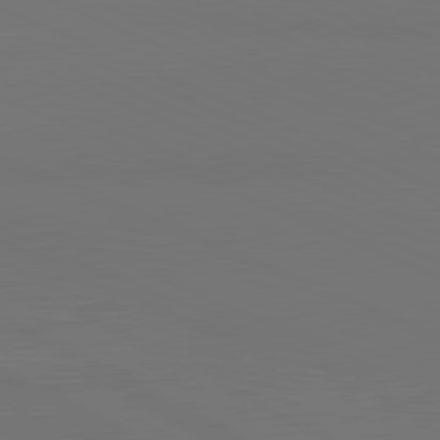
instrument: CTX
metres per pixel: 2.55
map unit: lApd
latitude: 81.3482
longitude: 146.9164
